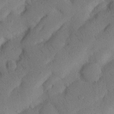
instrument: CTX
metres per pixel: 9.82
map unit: Nhu
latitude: 21.4238
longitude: -74.5546
